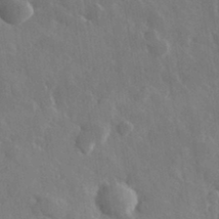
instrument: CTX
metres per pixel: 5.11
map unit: lHvf
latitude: 33.3104
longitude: -85.7261
